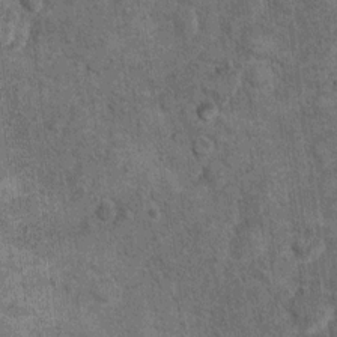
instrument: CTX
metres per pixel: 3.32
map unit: Hto
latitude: 10.4034
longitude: -36.1767
